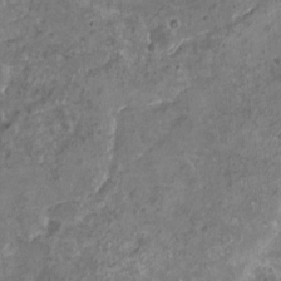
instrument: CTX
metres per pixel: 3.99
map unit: Nhu
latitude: -12.1039
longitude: -74.7624
